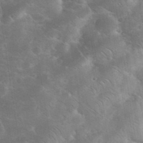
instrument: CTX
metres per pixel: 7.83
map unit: eHh
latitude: 36.9703
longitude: -67.0647
